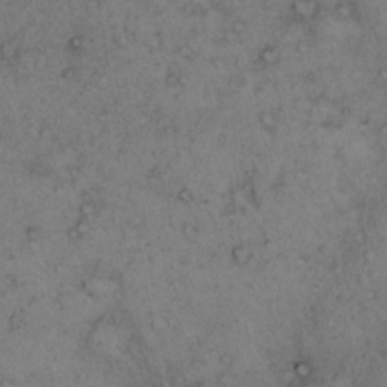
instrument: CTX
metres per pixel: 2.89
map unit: Hto
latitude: 12.1578
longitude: -58.4601
